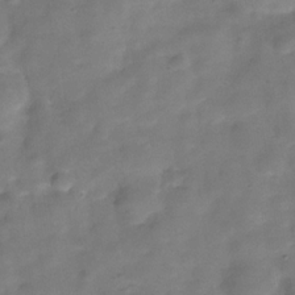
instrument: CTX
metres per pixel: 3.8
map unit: Hve
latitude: -30.3306
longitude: 92.9920
